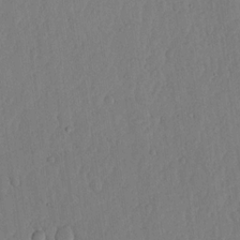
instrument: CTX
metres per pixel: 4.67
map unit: lHvf
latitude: 18.1577
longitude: -115.4615
